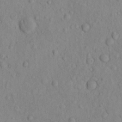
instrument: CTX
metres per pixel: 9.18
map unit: eHh
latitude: -0.9542
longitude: 18.1039
